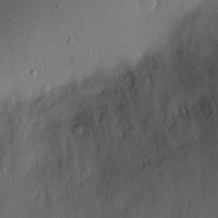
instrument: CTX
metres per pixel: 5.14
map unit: eHh
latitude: 7.2726
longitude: -72.1956
